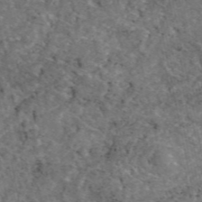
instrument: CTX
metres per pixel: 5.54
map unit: eAb
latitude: 47.7261
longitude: 111.4076
